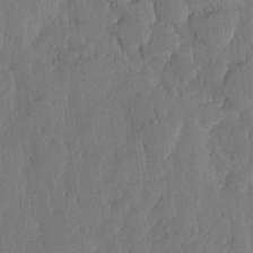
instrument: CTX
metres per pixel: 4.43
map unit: lHvf
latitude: 17.7828
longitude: -115.2536
